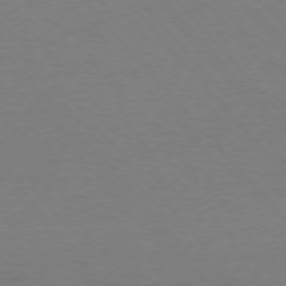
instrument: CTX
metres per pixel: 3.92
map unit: Ap
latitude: -76.6141
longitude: -93.7449
